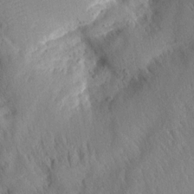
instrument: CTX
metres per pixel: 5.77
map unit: Aa
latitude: 13.2537
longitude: -141.7827
